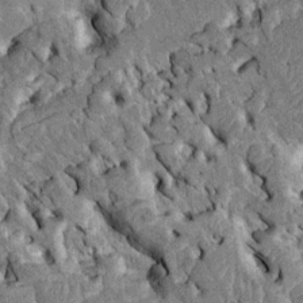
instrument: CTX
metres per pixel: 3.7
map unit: Htu
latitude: -1.8045
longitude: 148.8786
